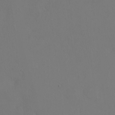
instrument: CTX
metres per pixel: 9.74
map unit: HNhu
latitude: 7.1403
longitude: -6.5168
